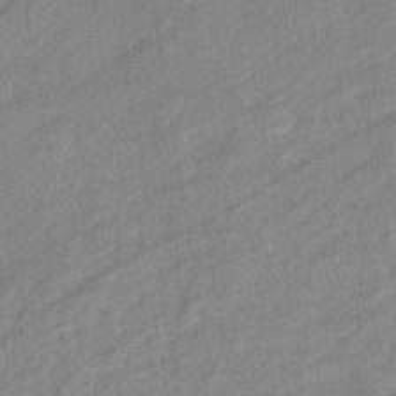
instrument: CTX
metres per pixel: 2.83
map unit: eHb
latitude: -41.1053
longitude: 82.2928
